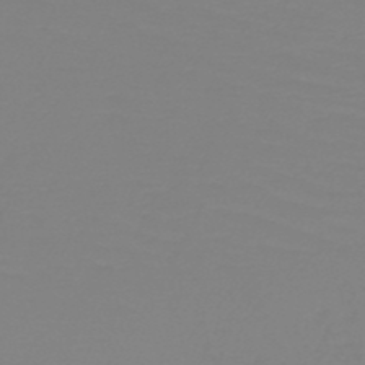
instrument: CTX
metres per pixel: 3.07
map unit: HNb
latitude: -49.4833
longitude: -51.1781
